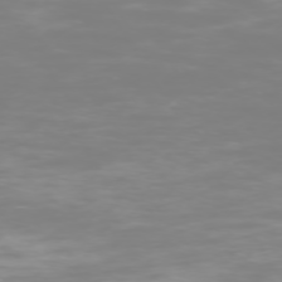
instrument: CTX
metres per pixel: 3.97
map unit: Hpe
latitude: -73.9367
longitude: 4.7274
